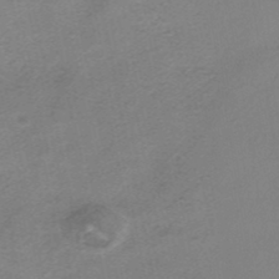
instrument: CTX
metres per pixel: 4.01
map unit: HNhu
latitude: -41.0297
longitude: 104.2928
